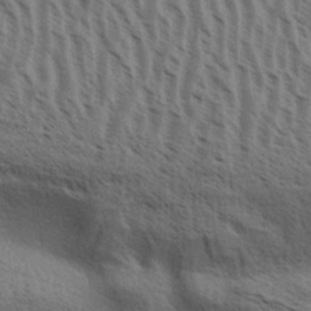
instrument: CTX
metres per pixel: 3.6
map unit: Aa
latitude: 31.4238
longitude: -140.2144
